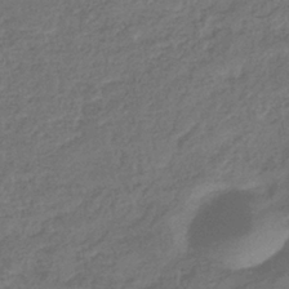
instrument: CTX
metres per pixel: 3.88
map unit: eHb
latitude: -36.1605
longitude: 80.7463
